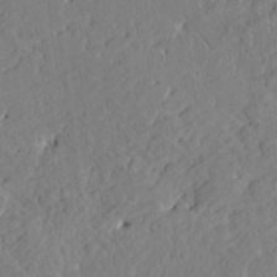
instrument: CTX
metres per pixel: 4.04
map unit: HNhu
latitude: 4.5924
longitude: -5.9717
